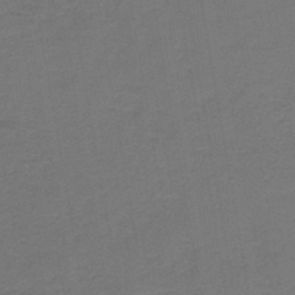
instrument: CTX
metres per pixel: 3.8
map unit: HNb
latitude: -43.7666
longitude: 49.8612
